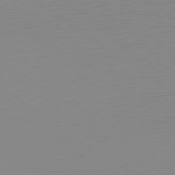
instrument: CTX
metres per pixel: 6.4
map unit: Ap
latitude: -79.2754
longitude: -55.3482
